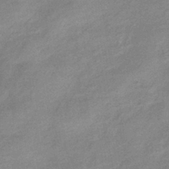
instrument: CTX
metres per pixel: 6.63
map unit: eHb
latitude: -40.9730
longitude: 83.6344
